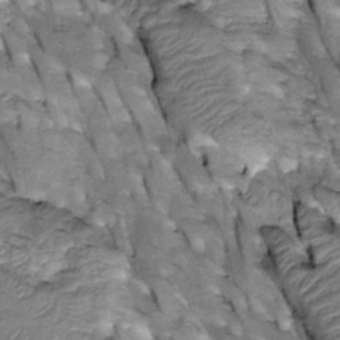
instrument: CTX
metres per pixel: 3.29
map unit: Htu
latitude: -2.4062
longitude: 150.1416
